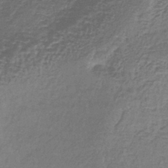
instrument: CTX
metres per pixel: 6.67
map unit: lHb
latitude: -37.6344
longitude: 61.5966
